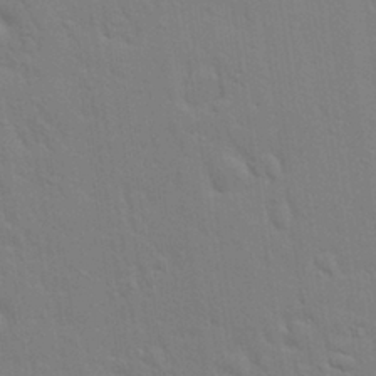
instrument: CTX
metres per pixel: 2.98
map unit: Aa
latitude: 28.3656
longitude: -147.1215
